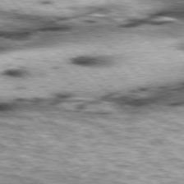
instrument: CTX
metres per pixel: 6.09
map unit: lApd
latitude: 76.7246
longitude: -50.8947
